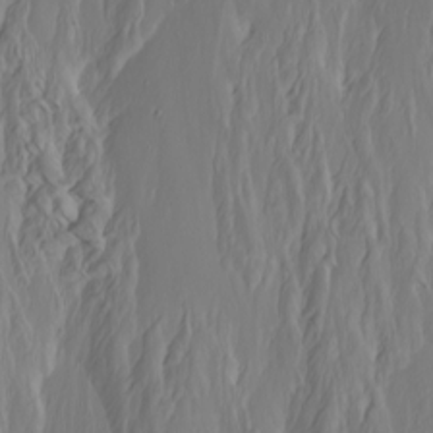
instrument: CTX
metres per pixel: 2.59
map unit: Htu
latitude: -7.1242
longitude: -70.9891
